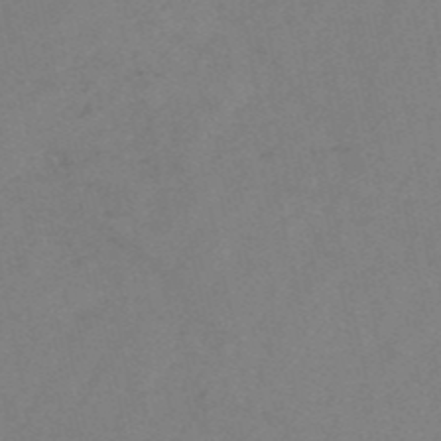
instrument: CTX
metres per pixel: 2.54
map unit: HNb
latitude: -53.5588
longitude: -42.5168
